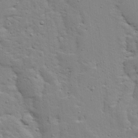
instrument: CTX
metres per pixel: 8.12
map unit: Ave
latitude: 13.2537
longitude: -134.2333
